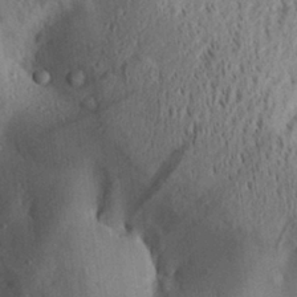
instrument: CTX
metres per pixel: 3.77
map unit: Aa
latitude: 28.5168
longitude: -131.3860
